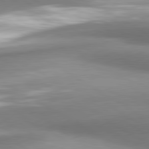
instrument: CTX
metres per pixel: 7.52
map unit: lApd
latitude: 80.6868
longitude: 179.6722
